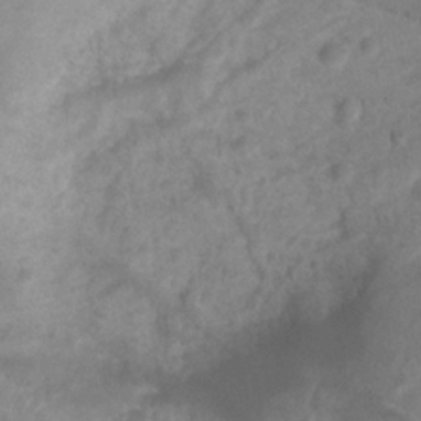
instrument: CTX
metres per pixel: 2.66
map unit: Htu
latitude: 3.1592
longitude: -21.7828
